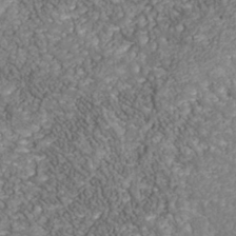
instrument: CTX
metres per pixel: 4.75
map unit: Nhu
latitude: -39.1620
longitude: -83.6693
